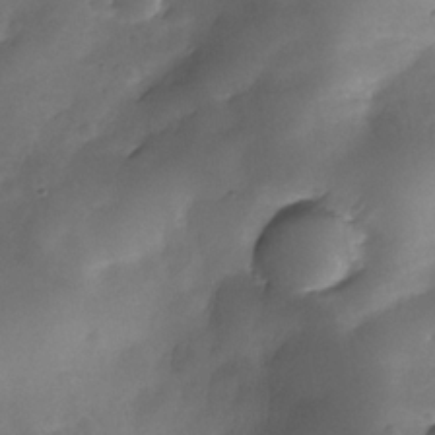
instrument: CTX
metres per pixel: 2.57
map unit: Nhe
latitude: -34.0661
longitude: -143.7828
